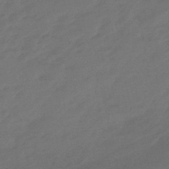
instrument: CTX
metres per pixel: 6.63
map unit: eHb
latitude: -47.9367
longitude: 85.7855
